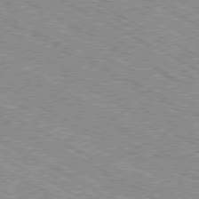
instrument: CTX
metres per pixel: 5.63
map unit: Ap
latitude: -80.4251
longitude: -52.6869
